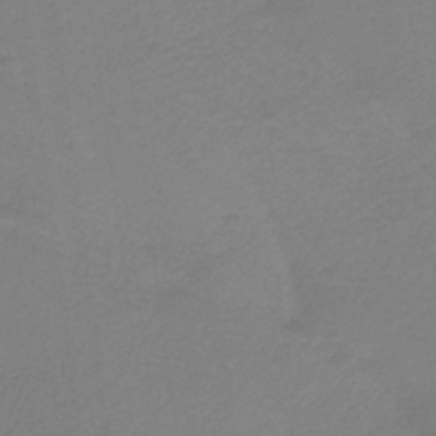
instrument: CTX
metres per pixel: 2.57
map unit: HNb
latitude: -37.1998
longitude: 55.2376
